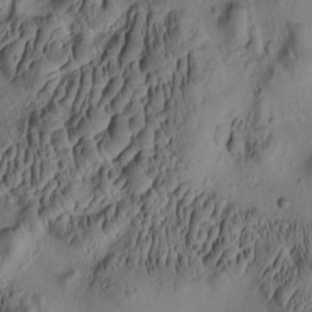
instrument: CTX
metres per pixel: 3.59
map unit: eHh
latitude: -0.6141
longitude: 15.5399
